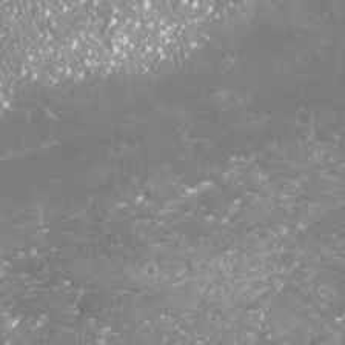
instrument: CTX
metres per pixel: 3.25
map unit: Nhu
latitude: -18.7841
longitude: -57.6504
